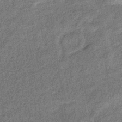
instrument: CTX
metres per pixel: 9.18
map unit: eHb
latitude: -39.4644
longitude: 79.1809
